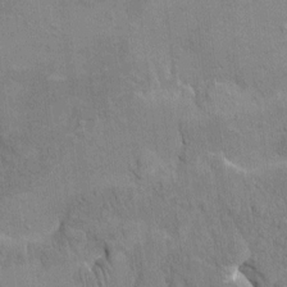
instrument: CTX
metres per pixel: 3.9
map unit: HNhu
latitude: 7.7827
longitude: -4.8947
